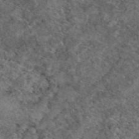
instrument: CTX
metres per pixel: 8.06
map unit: eAb
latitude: 49.4804
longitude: 111.9178
